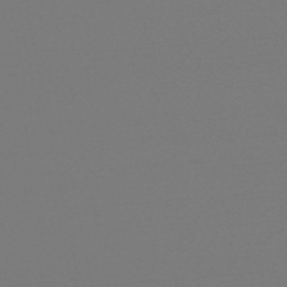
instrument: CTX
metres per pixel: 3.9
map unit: eHb
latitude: -49.4833
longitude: 67.1809
